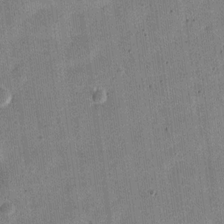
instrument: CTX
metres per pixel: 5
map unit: Nve
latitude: -23.6155
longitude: 106.4629
